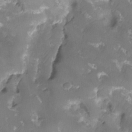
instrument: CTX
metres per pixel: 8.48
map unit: HNhu
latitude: -23.8423
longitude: 50.2173
